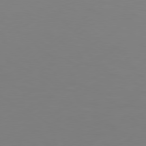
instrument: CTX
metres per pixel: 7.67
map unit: Hpe
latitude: 77.8205
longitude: -130.3657
